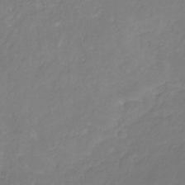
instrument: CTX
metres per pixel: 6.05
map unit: eHb
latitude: -30.2172
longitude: 63.3887
